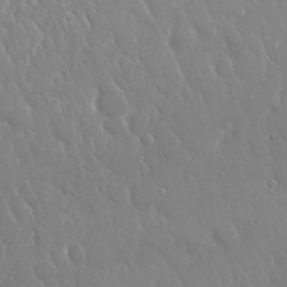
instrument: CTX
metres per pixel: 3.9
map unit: Nhu
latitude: 24.7435
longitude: -61.3292
